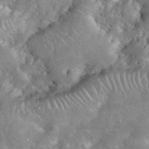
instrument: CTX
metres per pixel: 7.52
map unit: eHh
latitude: 40.0444
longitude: -57.4993
